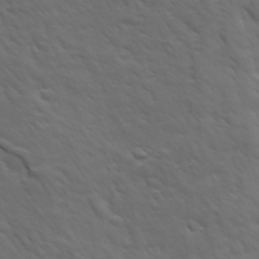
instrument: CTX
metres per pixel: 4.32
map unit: Ave
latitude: 18.8191
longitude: -133.8961
